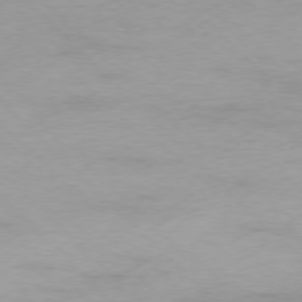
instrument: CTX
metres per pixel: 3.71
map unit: Ap
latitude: -77.5399
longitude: -82.6112
